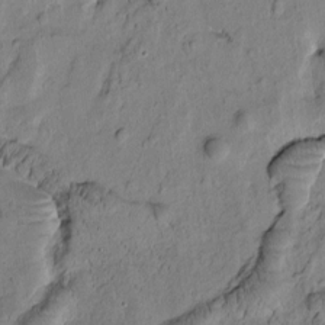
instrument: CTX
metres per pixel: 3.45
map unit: Htu
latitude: -2.5384
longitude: 172.2361
